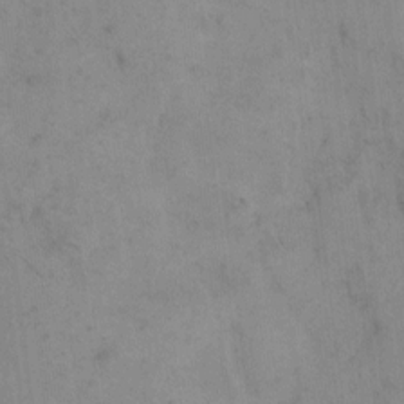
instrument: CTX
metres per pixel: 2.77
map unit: eHh
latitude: 8.2334
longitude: -63.1026
